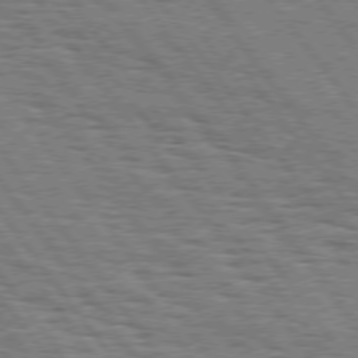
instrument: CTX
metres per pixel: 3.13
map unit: Hpe
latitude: 75.0458
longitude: -152.7058
